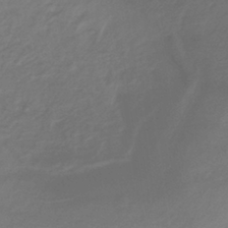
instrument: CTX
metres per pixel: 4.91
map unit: lHb
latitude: -37.6910
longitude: 73.4643
